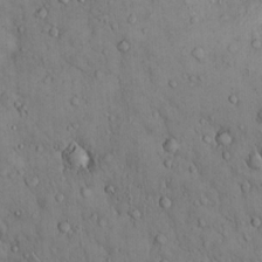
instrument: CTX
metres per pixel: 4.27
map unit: Hto
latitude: 14.9136
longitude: -59.4426
